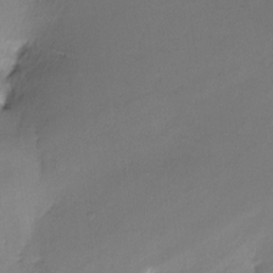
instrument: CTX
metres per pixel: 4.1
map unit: Nhe
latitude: -26.7085
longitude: -110.0255
